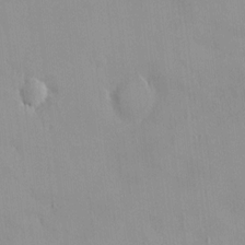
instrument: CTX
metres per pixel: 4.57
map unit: HNhu
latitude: 3.5749
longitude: 6.6140
